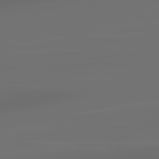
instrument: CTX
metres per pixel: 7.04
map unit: lApd
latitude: 83.5182
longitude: -128.8758
